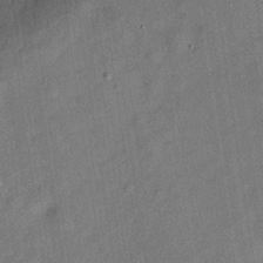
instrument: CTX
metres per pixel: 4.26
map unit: Hve
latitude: -30.7274
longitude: 91.9745
